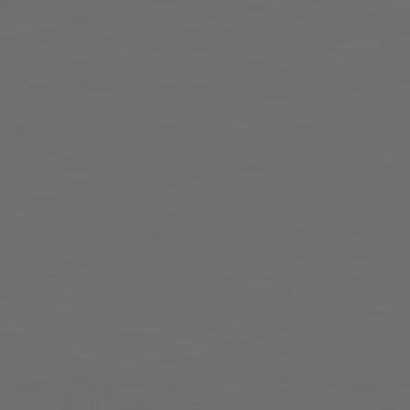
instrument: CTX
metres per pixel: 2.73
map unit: Hpe
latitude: 74.8191
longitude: -125.8583
